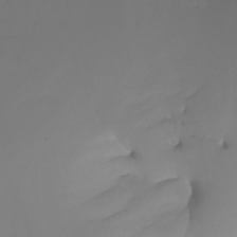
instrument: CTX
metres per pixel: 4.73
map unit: Nhu
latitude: -4.8030
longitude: -77.1403
